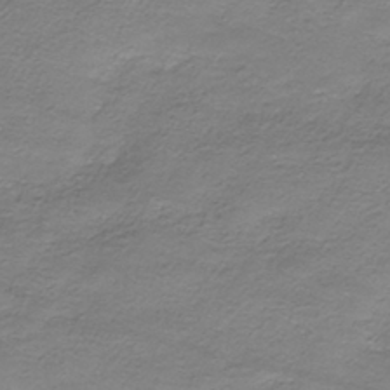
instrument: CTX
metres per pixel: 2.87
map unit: HNhu
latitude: -40.6329
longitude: 109.1809
